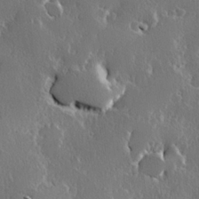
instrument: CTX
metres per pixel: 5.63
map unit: Hve
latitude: 23.2537
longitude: 146.1606
